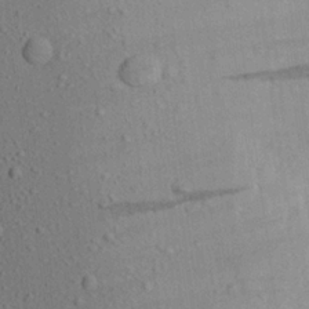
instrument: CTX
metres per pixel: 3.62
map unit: Aa
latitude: 22.3467
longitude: -139.9150
